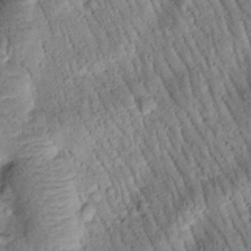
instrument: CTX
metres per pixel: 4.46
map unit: Htu
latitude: -1.0298
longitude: 173.5966
